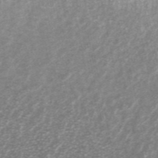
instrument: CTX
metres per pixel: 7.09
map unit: ANa
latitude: 44.9702
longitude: 29.7856
